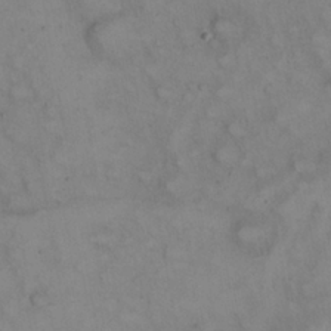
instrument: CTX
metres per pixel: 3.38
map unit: eHh
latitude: 22.8191
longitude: -61.9906
